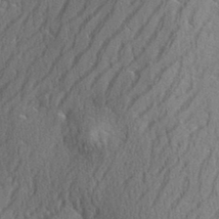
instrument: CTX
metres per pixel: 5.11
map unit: eHh
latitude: 33.7828
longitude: -141.2537
